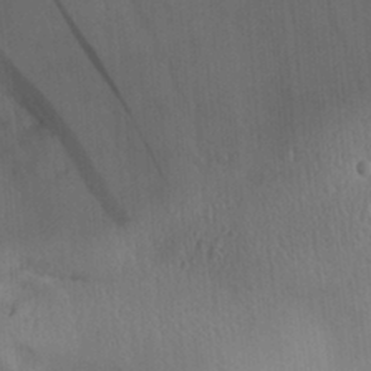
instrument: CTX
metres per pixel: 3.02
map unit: Aa
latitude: 31.0459
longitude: -144.3089
